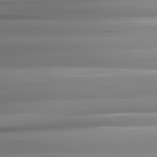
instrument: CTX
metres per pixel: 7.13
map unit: lApd
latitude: 81.6883
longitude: -142.9703
